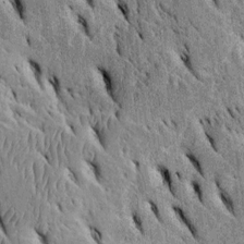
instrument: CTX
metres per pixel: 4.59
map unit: Htu
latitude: -3.0297
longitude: 151.6343
